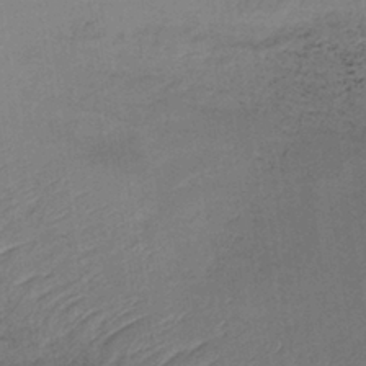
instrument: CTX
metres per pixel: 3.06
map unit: lHb
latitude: -38.0283
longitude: 72.5385
